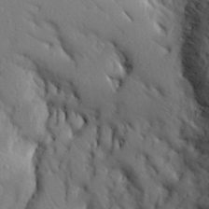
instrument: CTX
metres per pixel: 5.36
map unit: Aa
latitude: 24.9324
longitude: -147.9906
